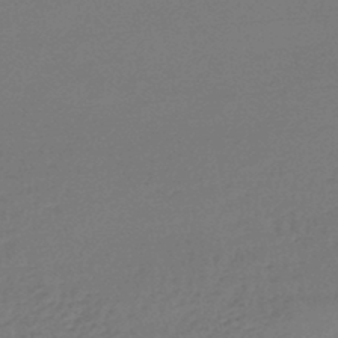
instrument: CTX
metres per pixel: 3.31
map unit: lHb
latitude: -45.8422
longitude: 63.0297
